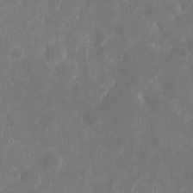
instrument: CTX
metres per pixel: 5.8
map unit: eHh
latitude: 5.3671
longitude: -70.5357
